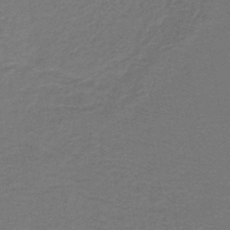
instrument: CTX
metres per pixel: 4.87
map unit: lHb
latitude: -42.3873
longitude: 53.9556
